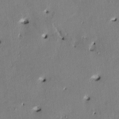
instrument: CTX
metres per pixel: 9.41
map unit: HNhu
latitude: 2.0822
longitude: -5.1781
